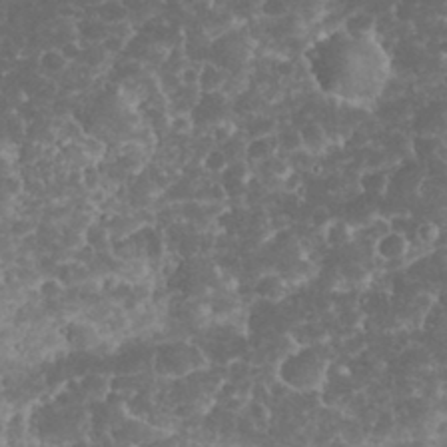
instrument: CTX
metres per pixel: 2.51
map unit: eHh
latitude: 32.8758
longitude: -63.7072
